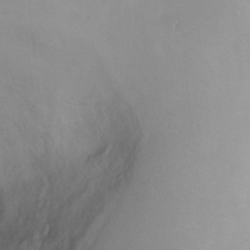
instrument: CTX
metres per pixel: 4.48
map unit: Ht
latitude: 1.8772
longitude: -36.6869
